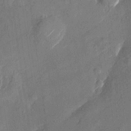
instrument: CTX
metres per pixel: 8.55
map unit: Nhu
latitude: -28.1795
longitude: -72.7436
